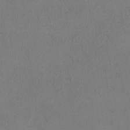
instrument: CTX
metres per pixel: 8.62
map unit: lHvf
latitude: -12.8219
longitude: -99.7071
